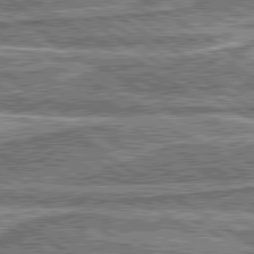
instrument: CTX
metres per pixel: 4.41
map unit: lApd
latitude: 80.4412
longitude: 173.3321
